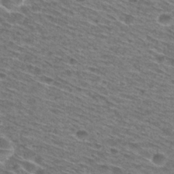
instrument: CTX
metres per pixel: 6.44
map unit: Hto
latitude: 29.1403
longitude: -47.1215
